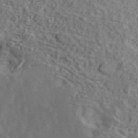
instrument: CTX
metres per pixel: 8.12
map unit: ANa
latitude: 43.7072
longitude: 47.8989
